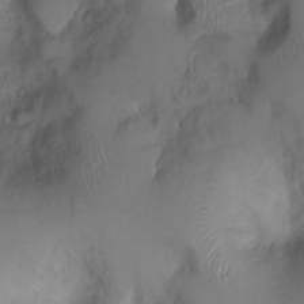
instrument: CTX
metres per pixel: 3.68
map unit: Ht
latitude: 1.1403
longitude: -13.8395
